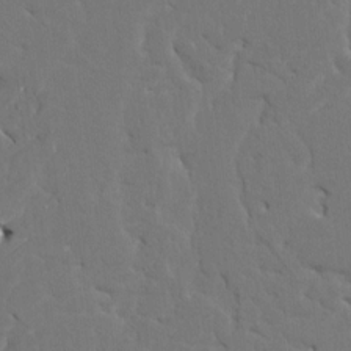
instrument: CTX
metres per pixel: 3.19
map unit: HNhu
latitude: 7.0647
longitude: -4.6490
